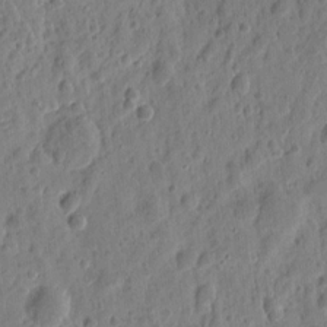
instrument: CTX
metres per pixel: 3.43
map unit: eHh
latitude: 8.8758
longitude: -74.2523
